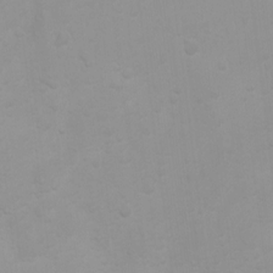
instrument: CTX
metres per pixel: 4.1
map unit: Ht
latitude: 3.7449
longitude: -23.0080
